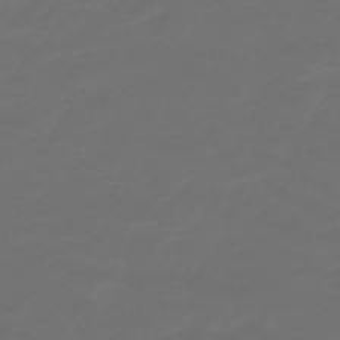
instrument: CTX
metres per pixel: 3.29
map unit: lHb
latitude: -47.8611
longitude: 81.8234
